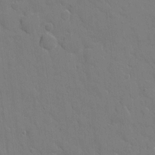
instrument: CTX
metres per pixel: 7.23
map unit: eHh
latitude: 5.0647
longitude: -67.3481
